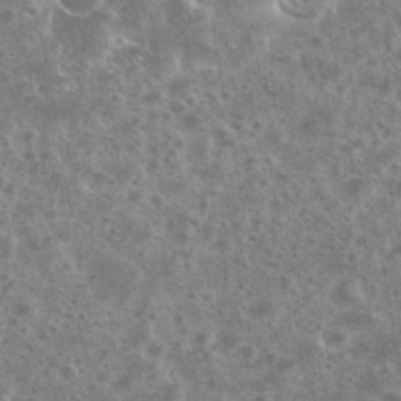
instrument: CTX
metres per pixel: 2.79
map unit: eHh
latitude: 35.0458
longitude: -60.2900
